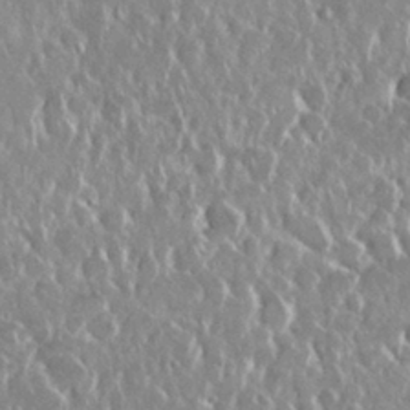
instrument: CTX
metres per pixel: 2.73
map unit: Nhu
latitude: 28.8569
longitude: -62.1956
